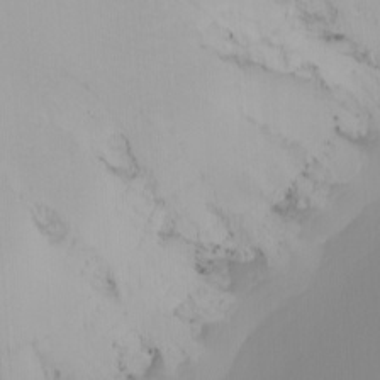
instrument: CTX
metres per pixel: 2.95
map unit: Nhu
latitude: -5.3887
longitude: -92.0444
